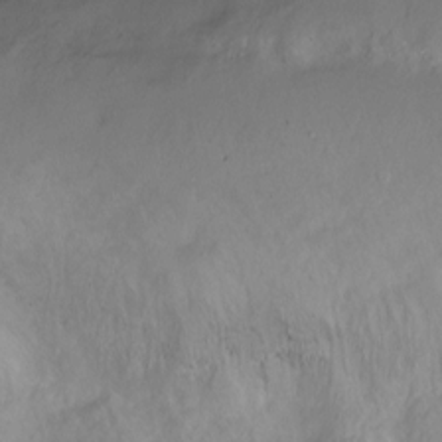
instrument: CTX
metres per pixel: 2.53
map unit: Hto
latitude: -12.9920
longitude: -39.5182
